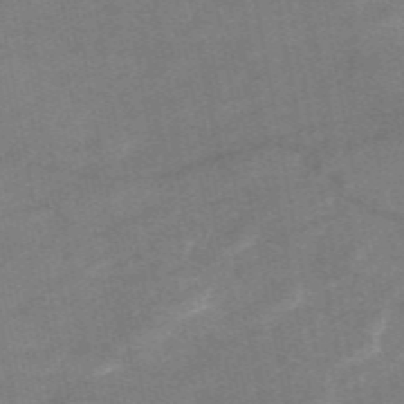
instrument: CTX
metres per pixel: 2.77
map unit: eAb
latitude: 48.7624
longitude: 119.3888
